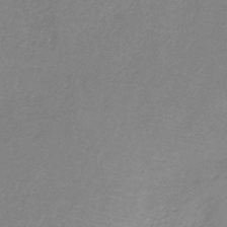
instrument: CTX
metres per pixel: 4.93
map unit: HNb
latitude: -34.1039
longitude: 55.7100
